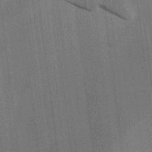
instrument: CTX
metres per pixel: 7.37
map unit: lAvf
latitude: 7.3482
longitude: 165.8612
